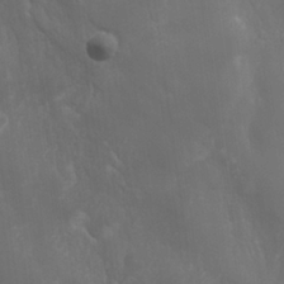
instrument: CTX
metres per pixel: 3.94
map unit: eHh
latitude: 25.7071
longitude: -64.1200
